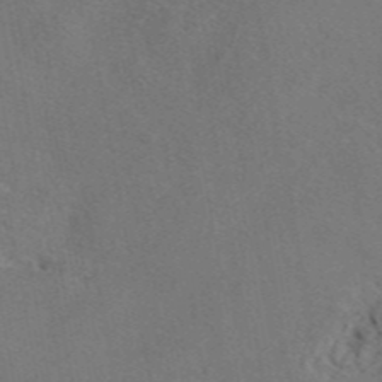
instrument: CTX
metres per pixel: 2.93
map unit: eAb
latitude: 46.5735
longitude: 110.3306
